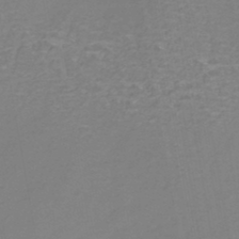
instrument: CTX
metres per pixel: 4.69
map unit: Nhe
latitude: -45.4265
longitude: 153.1053
